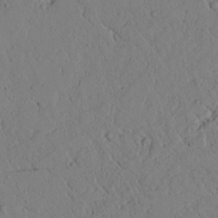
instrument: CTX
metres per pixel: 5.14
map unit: lAvf
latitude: 5.8205
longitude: 159.4832
